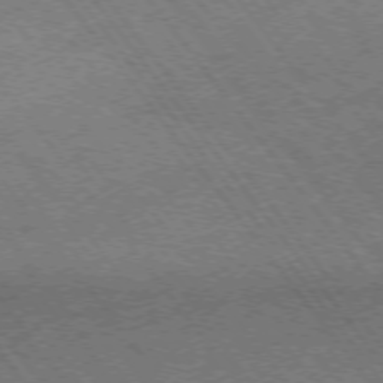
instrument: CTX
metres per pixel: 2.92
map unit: Ap
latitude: -75.7100
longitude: -62.9514
